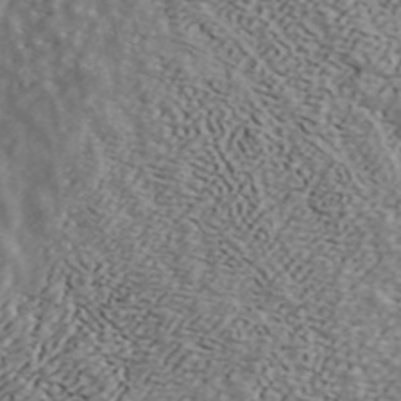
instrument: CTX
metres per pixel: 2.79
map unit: ANa
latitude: 43.9717
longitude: 47.4076
